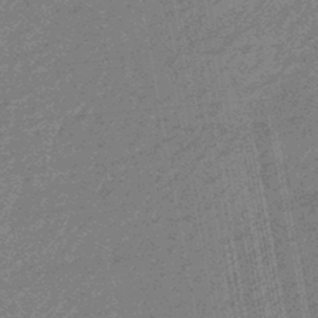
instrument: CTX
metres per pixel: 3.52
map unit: eHb
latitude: -44.8030
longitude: 88.9541
